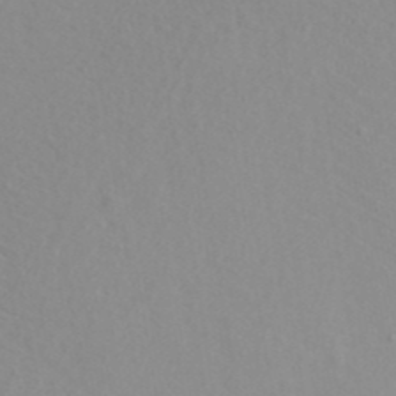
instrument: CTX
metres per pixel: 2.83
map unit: ANa
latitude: 40.9513
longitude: 28.6519
